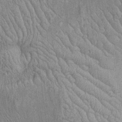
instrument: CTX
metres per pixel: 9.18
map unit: Htu
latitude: -5.8044
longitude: 152.6329
